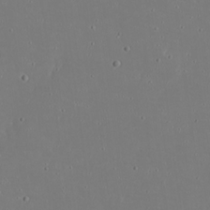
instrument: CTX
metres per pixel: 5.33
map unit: eHh
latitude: 20.1578
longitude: -72.5735
